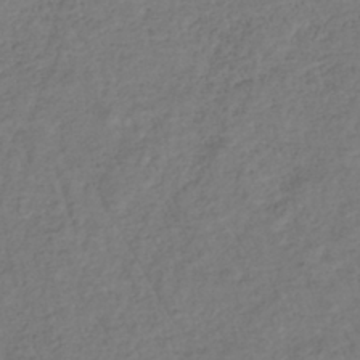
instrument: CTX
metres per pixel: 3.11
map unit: lHb
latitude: -37.6155
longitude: 70.2362
